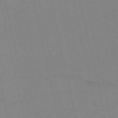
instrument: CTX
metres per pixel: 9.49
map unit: HNb
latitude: -53.2942
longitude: -46.9703
